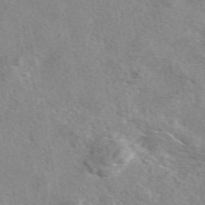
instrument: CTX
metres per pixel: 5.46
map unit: eAb
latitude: 47.6505
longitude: 123.1054
